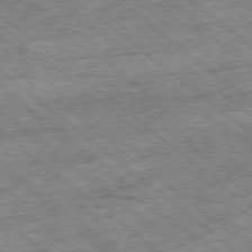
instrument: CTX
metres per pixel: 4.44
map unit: Ap
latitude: -78.8786
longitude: -51.6882
